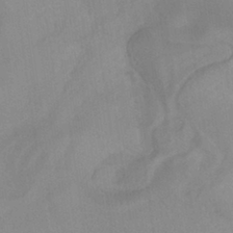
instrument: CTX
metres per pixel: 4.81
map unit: ANa
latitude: -38.0472
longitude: 96.0283
